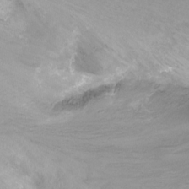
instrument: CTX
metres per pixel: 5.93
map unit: Ht
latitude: -17.5022
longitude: -46.1389
